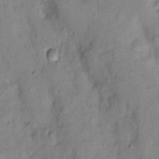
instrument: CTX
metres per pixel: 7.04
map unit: Nhu
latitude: 13.0081
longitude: -29.6127
